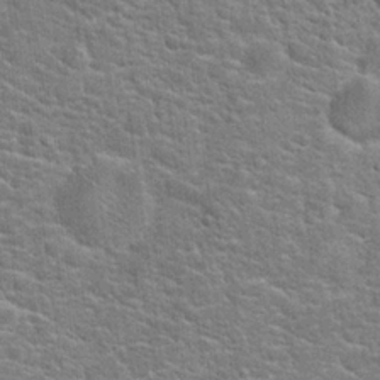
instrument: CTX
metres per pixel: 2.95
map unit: Hto
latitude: 20.1011
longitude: -44.1766
